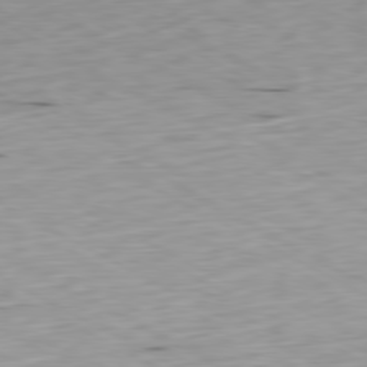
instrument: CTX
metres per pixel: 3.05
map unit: Ap
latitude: -80.5574
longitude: -70.1578
